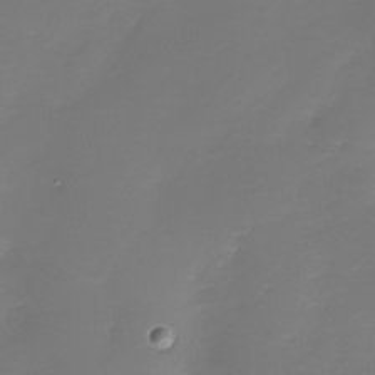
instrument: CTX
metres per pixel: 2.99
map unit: Nhu
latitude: -28.6519
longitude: -67.6505
